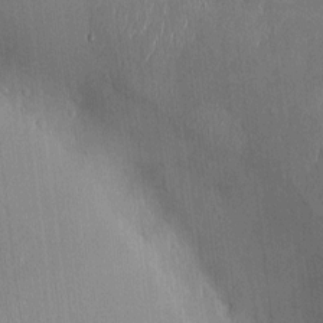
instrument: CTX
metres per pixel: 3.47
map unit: HNhu
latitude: -1.2187
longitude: -7.2915
